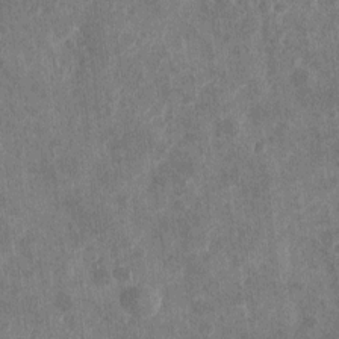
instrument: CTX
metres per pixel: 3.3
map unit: eHh
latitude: 4.9514
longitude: -71.6316
